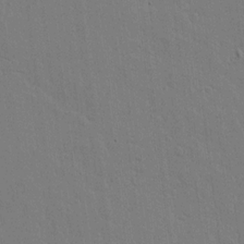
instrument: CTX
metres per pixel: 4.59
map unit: lAvf
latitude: 17.0270
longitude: -127.0837
